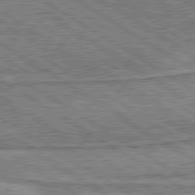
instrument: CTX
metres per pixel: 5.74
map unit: lApd
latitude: 80.0255
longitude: 172.4818
